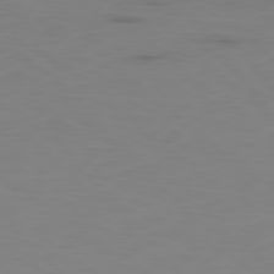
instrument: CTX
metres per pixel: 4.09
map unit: Ap
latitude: -78.9541
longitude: -70.6301
